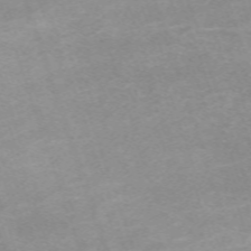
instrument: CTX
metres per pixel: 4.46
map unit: eHh
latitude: -64.4629
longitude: 50.1039
